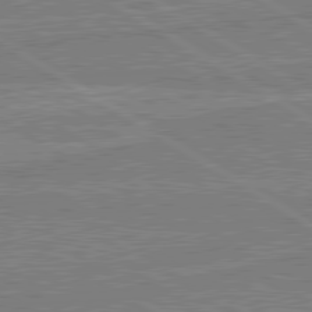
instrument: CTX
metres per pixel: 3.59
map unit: lApd
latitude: 80.4412
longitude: 170.1039
